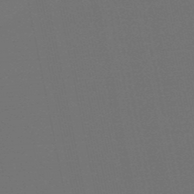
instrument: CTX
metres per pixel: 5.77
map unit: eHb
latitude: -50.5196
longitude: 71.4643
